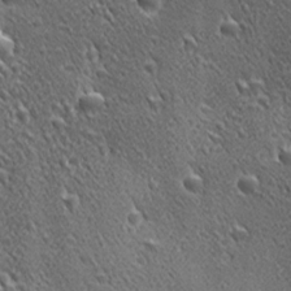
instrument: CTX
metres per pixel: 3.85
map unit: Ave
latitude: 21.6316
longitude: -137.3104
